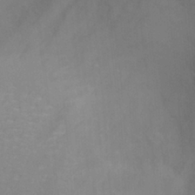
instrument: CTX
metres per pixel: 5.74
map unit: Hve
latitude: -11.5588
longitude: 174.3684
